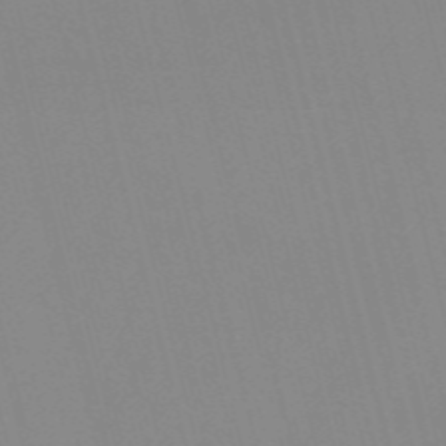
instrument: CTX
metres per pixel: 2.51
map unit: Nve
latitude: -57.5021
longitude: 61.8611
